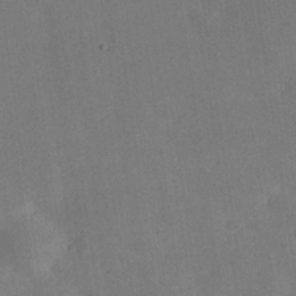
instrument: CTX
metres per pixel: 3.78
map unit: Nhu
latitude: 25.4993
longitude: -71.7449
